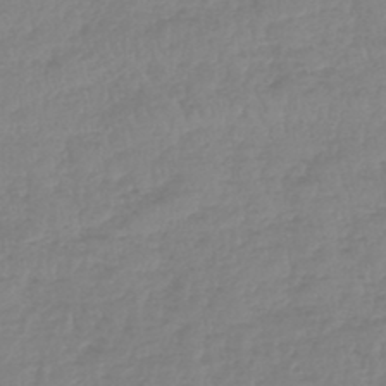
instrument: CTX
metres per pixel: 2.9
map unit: lHb
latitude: -44.6330
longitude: 70.1417
